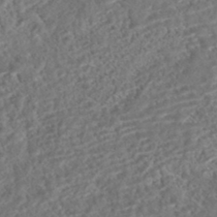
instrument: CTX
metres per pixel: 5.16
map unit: HNhu
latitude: -43.6910
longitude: 100.3117
